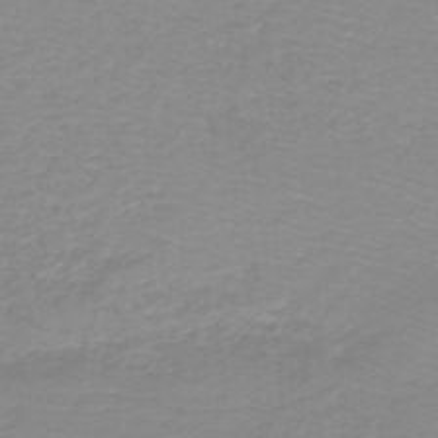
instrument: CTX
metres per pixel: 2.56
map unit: lHb
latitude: -44.2740
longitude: 53.2187
